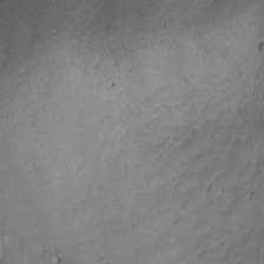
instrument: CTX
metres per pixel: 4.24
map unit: Nhu
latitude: -7.2565
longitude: -51.8016
